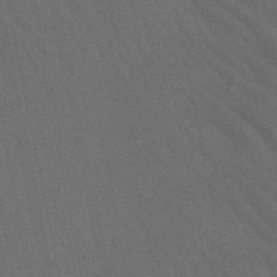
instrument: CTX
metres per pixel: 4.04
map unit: lHb
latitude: -47.6344
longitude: 70.1606
